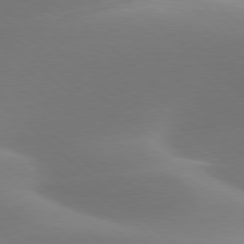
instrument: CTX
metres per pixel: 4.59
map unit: lApd
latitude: 78.0633
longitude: -51.2726
